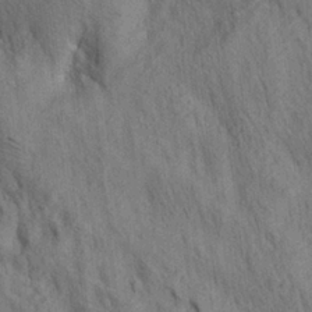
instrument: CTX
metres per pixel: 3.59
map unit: lAa
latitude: 21.8017
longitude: -138.5924
